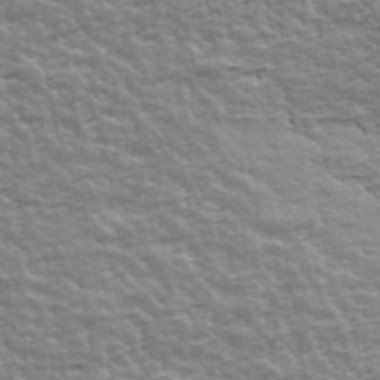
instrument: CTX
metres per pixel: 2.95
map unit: Ave
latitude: 42.7057
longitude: -112.0822
